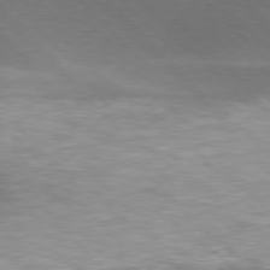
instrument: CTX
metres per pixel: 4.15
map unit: lApd
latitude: 77.0647
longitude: -50.8191
